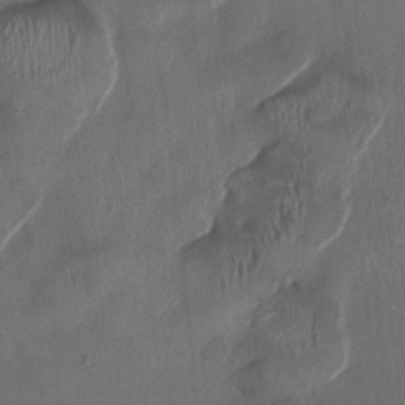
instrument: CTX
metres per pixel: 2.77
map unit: HNhu
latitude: 0.0822
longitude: -4.6113
